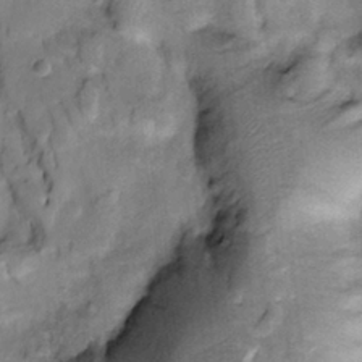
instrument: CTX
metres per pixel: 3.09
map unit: Htu
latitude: -3.8800
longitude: 150.2172
